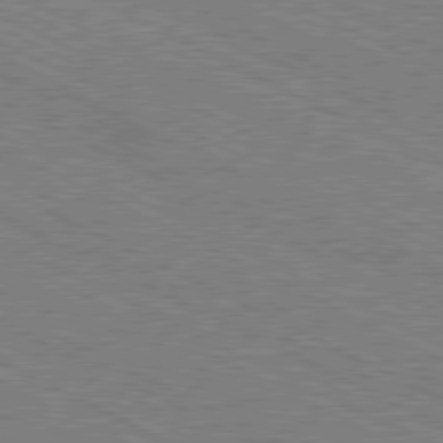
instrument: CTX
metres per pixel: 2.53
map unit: Hpe
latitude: -81.5210
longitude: 20.9541
